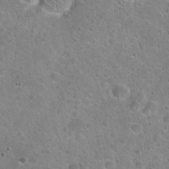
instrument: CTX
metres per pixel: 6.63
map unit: Hto
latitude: 21.7828
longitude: -53.3860
